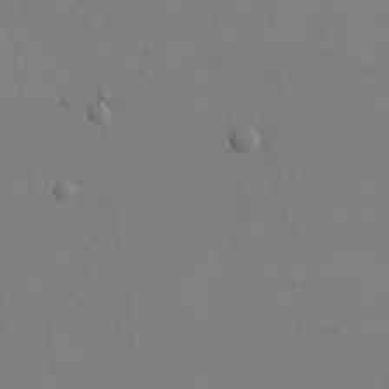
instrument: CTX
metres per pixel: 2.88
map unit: eHh
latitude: 17.3104
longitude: -67.1781
